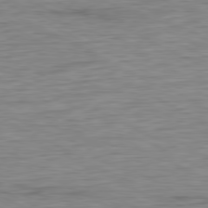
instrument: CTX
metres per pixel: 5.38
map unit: Ap
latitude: -80.9542
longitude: -86.0255
